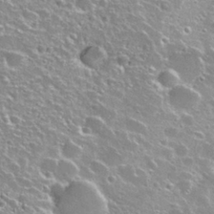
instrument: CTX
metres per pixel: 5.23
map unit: Hto
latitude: 27.4804
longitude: -50.6301
